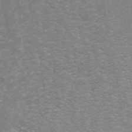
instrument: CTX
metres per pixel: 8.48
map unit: ANa
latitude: 44.9513
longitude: 31.2187
